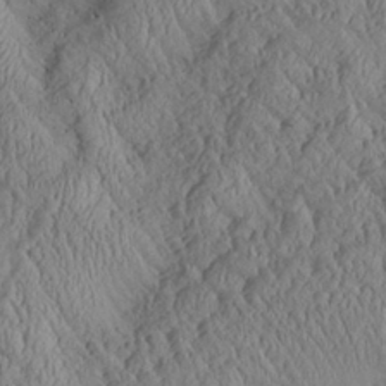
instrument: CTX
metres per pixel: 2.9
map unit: Aa
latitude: 26.8002
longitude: -133.3293
